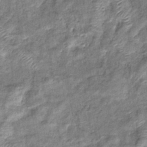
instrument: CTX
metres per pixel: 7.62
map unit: eHb
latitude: -37.8989
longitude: 77.4076
